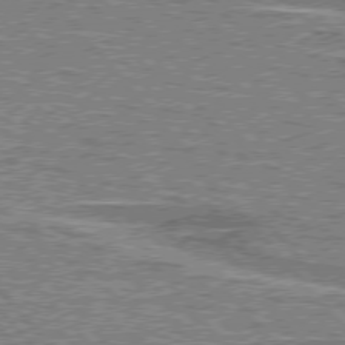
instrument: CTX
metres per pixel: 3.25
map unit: lApd
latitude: 76.3845
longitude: -80.3845
